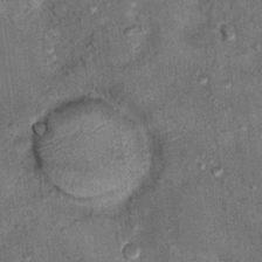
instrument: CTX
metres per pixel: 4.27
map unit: Hto
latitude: 11.5182
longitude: -37.4048
